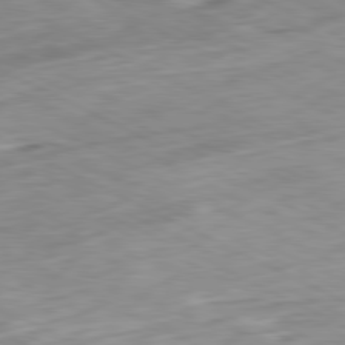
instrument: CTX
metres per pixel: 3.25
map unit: Ap
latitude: -81.2187
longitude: -72.9892
